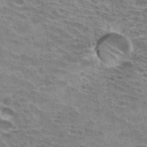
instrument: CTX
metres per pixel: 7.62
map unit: Hto
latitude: 33.1970
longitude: -42.0633
